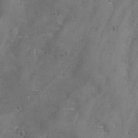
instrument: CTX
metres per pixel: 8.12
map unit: Ave
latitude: -7.9367
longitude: -119.7260
